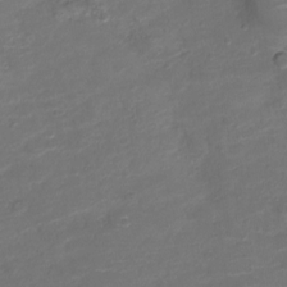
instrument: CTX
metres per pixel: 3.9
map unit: Nve
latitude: -20.2928
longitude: 103.9556
